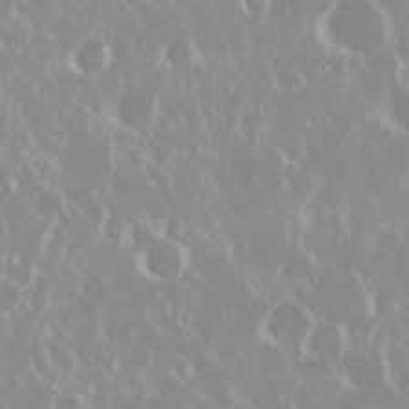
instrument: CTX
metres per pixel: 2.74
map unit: Nhu
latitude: 28.9702
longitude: -61.8772
